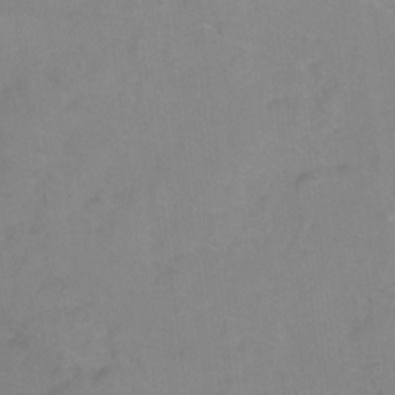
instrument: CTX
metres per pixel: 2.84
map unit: Ht
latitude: -9.2376
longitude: -35.4048
